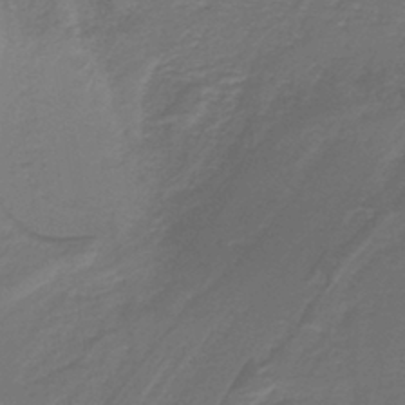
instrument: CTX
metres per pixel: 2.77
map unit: lHb
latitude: -39.3321
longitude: 55.3321
